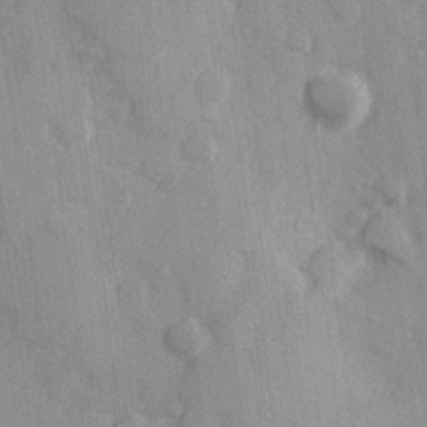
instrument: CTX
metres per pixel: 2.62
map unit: Hve
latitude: 25.8772
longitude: 147.8233
